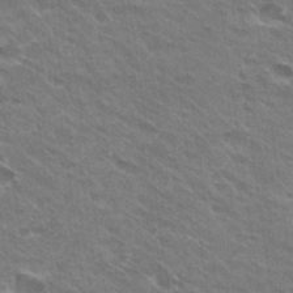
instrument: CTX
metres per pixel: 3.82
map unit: Hto
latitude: 30.6869
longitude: -43.1970
